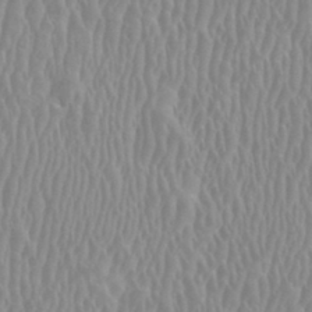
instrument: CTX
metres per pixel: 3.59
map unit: HNhu
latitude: 0.7435
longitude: -0.0255
